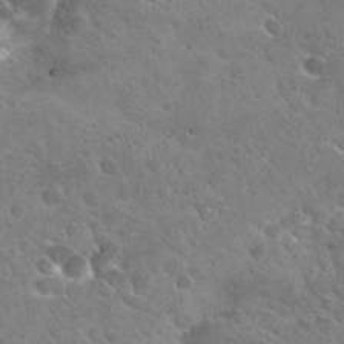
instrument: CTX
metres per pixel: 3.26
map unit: Hto
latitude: 29.1214
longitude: -39.1781
